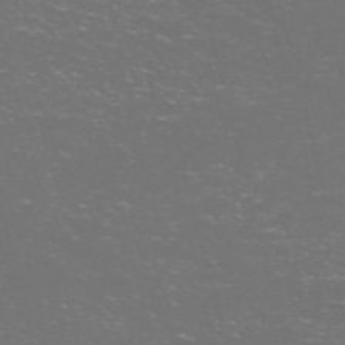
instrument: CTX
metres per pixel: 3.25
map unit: Nve
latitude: -57.9367
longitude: 52.5006
